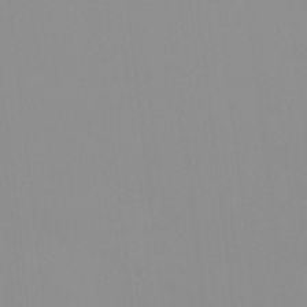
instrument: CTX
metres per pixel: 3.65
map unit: HNhu
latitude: -0.3685
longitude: -6.3845
